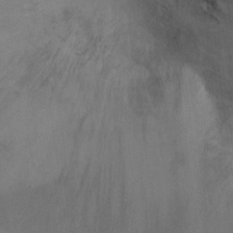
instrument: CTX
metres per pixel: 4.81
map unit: Ht
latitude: 2.1389
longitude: -28.7813
